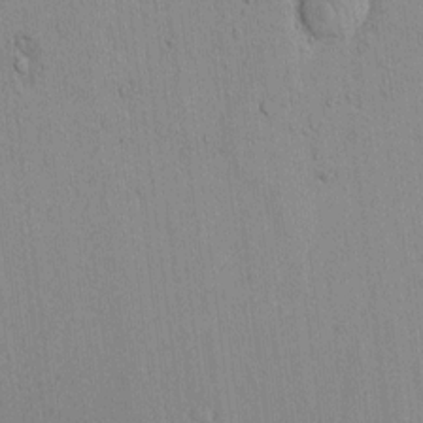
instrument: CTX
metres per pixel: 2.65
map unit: lAvf
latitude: 7.4237
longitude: 169.0486
